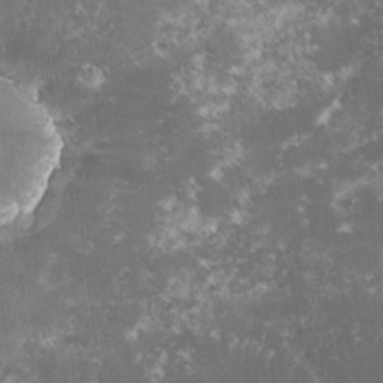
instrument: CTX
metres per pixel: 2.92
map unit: lHvf
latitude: -16.1228
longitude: -100.7246
